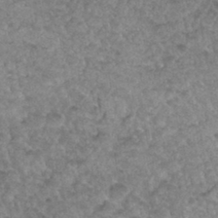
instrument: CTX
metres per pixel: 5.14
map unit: Hto
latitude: 33.5938
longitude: -49.5182
